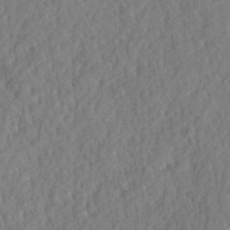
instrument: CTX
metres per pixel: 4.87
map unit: Hve
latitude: 24.9135
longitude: 143.9367
